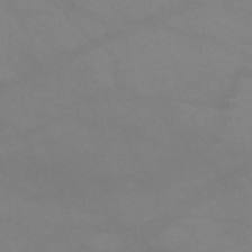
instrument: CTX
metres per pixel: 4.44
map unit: HNb
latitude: -51.7478
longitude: -41.8394
